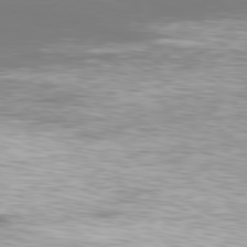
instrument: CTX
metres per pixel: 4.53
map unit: Ap
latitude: -80.9164
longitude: -59.0647
